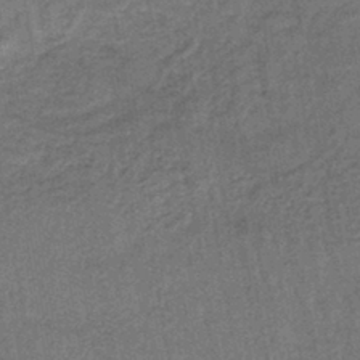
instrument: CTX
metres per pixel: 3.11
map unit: lHb
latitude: -41.2754
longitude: 59.5777
